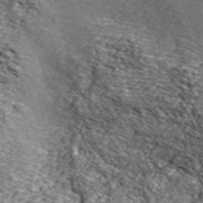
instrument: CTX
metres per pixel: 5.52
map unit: ANa
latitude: 43.3104
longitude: 36.5007
